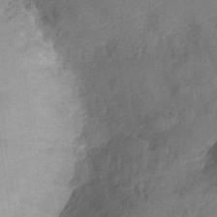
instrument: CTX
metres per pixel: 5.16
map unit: Nhe
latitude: -36.1794
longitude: -177.0269
